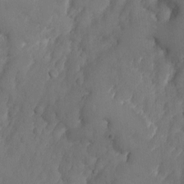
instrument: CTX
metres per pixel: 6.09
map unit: Nhe
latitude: -1.3321
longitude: -58.7435
